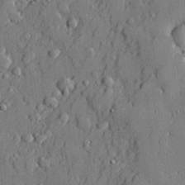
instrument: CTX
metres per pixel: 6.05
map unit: lHvf
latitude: 21.6127
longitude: 143.7666
